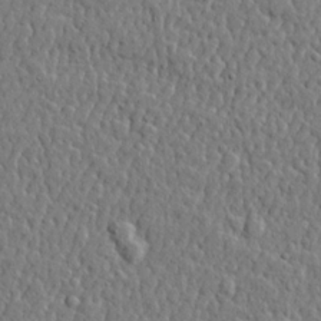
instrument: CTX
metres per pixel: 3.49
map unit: lHvf
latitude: 22.0822
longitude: 143.3887
